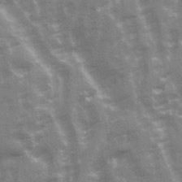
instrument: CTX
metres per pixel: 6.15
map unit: Ave
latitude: 21.0648
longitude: -133.6127
